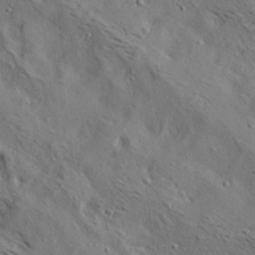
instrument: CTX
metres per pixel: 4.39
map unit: lAa
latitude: 19.5371
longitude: -139.9339
